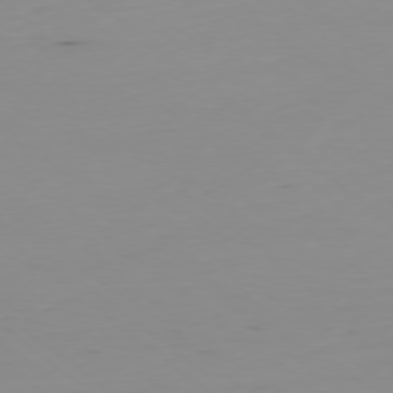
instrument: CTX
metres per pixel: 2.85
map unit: Hpe
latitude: -78.6896
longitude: 13.1620
